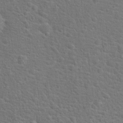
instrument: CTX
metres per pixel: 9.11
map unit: Hto
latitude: 18.5356
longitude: -43.1403
